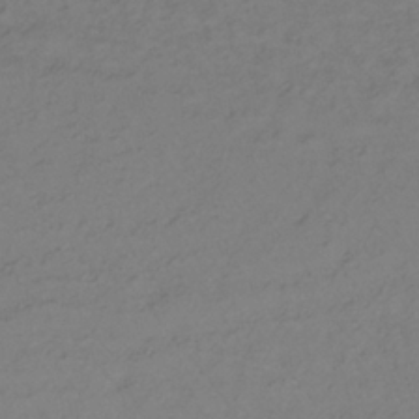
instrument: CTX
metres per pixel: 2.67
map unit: lHb
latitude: -34.8597
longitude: 71.5210
